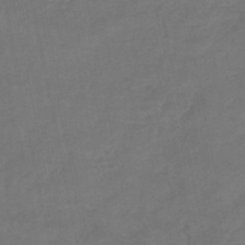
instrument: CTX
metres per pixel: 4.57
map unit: HNhu
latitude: -48.9164
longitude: 100.8030
